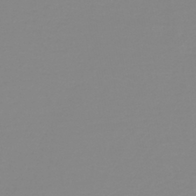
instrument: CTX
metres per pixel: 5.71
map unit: lHb
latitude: -44.7085
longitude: 62.2739
